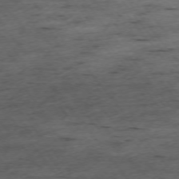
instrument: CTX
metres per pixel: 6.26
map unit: Ap
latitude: -73.7477
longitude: -73.7072
